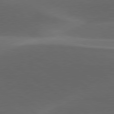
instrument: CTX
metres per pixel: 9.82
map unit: lApd
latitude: 79.4427
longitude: -49.3671
